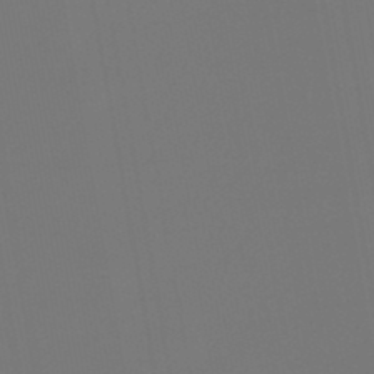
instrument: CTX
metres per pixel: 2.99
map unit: lHb
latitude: -47.1431
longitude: 71.3132
